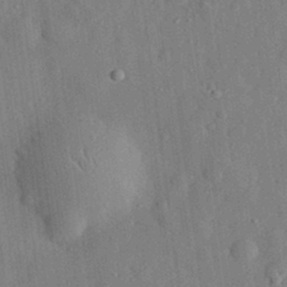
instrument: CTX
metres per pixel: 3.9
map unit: eHh
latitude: 29.7072
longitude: -77.0458
